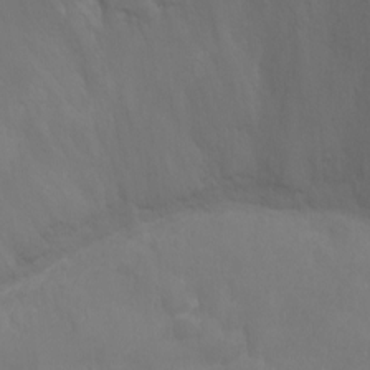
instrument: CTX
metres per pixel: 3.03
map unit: Ht
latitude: -1.5966
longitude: -19.2159
